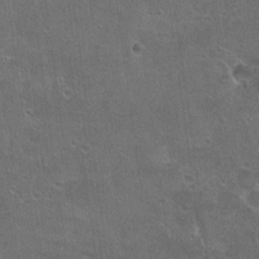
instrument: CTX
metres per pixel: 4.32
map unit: Hto
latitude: 21.2537
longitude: -43.3293
